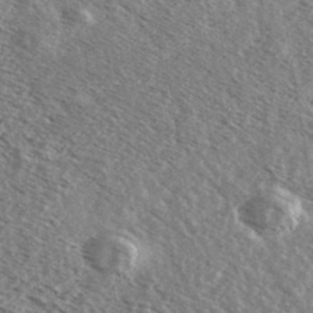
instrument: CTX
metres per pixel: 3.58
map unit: Ave
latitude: 38.5546
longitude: -108.9702
